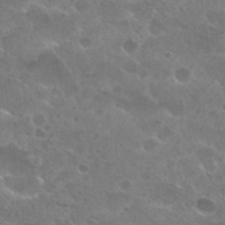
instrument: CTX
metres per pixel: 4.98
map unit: Hto
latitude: 26.0444
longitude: -36.8380
